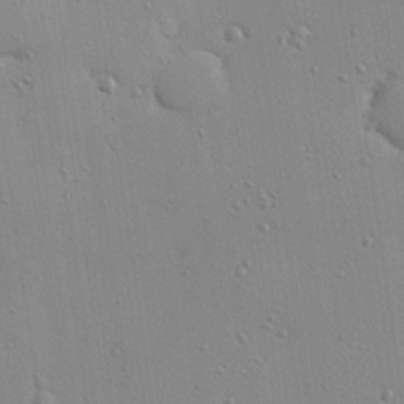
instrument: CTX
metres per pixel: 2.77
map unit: eHh
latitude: 24.3089
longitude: -89.4049
